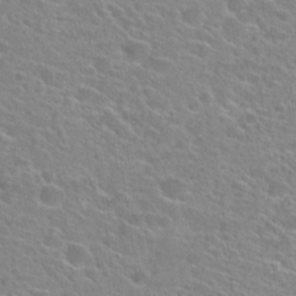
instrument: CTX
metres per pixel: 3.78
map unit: Hto
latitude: 24.2522
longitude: -44.9891
